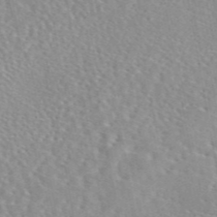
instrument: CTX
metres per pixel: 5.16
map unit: eAb
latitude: 45.5182
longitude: 112.2551
